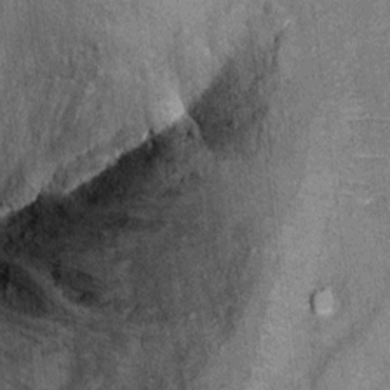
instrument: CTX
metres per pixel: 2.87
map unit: Ht
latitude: 9.2348
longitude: -37.8583
